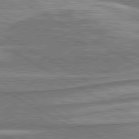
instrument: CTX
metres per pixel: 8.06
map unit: lApd
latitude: 80.4601
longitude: -178.2712
